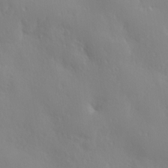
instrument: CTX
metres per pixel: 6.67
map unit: Ave
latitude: 1.6127
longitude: -113.3104
